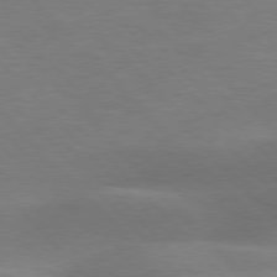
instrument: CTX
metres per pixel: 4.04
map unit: lApd
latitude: 77.2348
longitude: -59.0459
